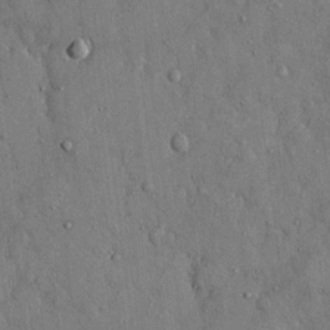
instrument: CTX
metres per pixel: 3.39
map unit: eHh
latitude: 14.9136
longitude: -68.6113
